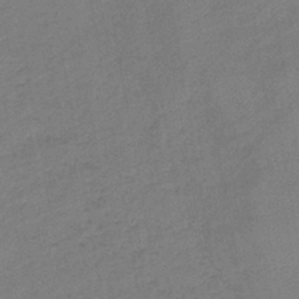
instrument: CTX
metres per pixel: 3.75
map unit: eHb
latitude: -41.9745
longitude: 79.8800
